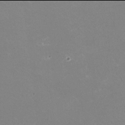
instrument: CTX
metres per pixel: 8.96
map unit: HNhu
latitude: -2.0094
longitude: -3.5371
